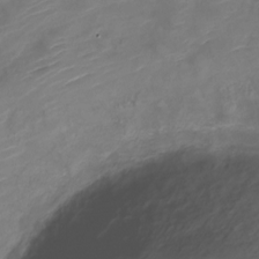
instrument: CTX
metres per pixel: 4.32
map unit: Nve
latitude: -19.5210
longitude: 108.0661
